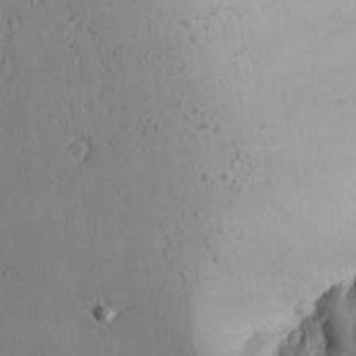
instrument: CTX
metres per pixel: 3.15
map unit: Aa
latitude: 23.5371
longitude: -127.7828
